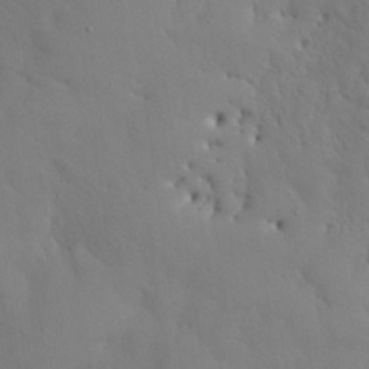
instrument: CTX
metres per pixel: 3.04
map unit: Nhu
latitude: 27.1781
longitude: -72.4790
